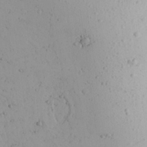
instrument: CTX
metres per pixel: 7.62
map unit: Aa
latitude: 24.4601
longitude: -136.6680
